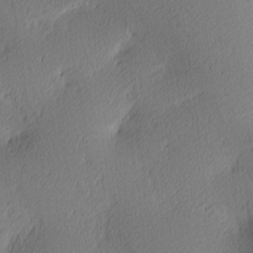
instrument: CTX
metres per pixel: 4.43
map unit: Ave
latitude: 3.7638
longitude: -114.6679
